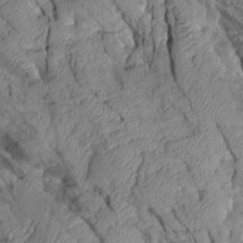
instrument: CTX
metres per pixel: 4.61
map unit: Aa
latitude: 8.7813
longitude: -128.0255
